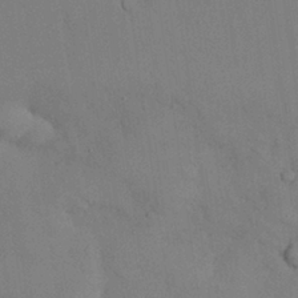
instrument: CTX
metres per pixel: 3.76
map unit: Nhu
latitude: 27.9717
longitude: -70.4412
